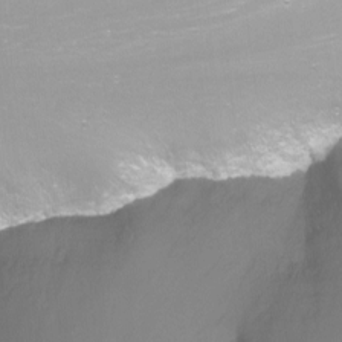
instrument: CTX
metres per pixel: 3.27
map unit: Nhu
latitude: -13.2754
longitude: -57.4426
